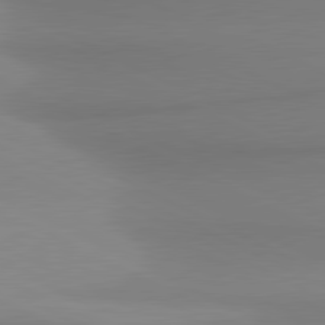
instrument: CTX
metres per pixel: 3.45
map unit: lApd
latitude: 81.0458
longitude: 176.9353
